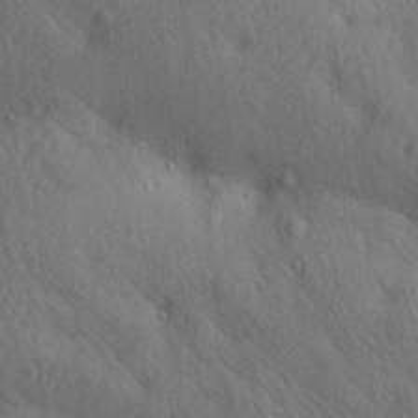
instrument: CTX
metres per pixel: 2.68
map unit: lAa
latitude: 21.2159
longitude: -138.5168
